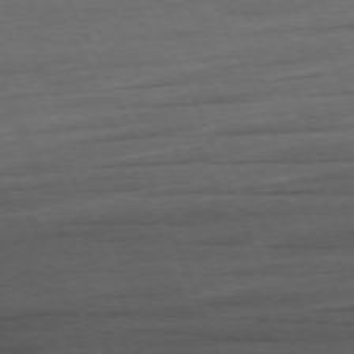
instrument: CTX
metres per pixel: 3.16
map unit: Ap
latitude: -76.8597
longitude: -72.4223
